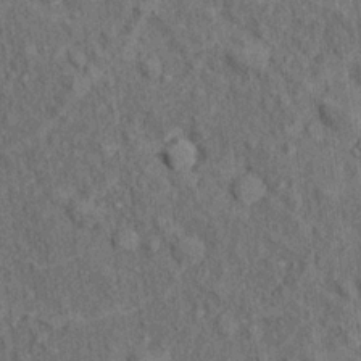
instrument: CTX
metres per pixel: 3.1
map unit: Hto
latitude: 13.9528
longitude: -34.1388
